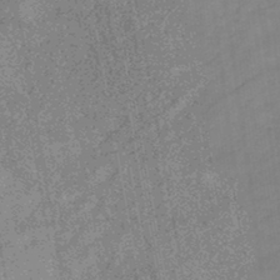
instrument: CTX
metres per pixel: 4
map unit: HNb
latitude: -44.5196
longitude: -37.5560
